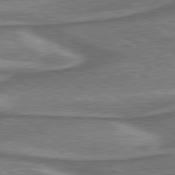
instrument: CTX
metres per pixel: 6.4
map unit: lApd
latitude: 79.9339
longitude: 171.7100
